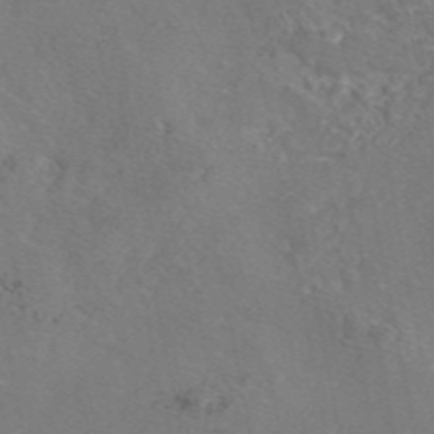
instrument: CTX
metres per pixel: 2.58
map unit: eAb
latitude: 46.2712
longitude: 110.6896
